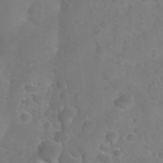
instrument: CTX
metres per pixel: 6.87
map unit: Nhu
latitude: 27.6505
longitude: -55.2915
